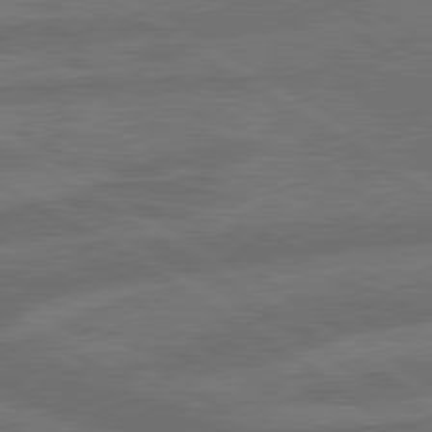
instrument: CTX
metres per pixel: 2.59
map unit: lApd
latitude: 79.8206
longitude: -165.1781
